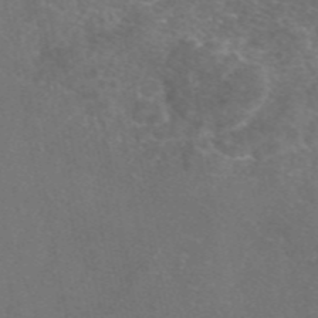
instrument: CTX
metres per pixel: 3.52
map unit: eAb
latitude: 47.2159
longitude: 109.7667
